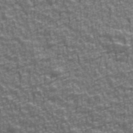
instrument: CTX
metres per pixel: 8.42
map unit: Ave
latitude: 41.8772
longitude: -112.8758
